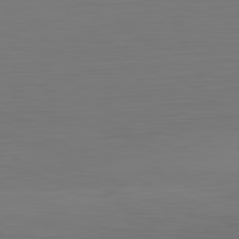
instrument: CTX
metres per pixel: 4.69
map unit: Hpe
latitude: -82.1228
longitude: 7.7855
